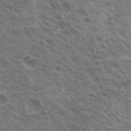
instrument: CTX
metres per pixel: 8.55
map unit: Nhu
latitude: 20.1767
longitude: -30.9325
